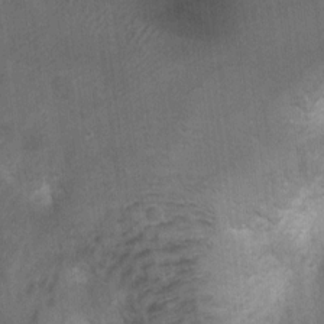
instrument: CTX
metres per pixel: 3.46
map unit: Ht
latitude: 4.1956
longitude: -28.3845
